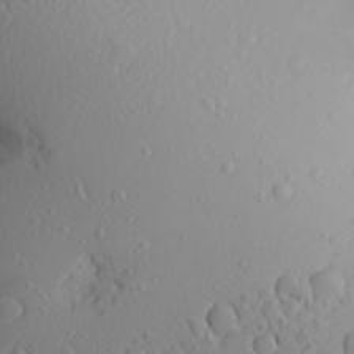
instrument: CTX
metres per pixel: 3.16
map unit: Aa
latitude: 23.0836
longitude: -145.8961
